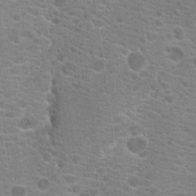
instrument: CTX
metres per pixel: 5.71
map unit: Hto
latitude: 19.5749
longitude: -41.5560
